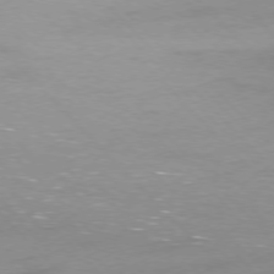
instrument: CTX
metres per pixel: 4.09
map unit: Ap
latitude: -77.0486
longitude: -69.5182
